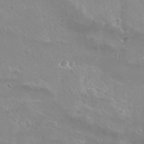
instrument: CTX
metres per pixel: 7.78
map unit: Hto
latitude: 26.7246
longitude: -40.1577
